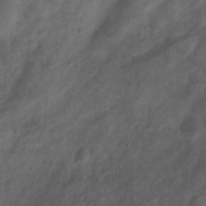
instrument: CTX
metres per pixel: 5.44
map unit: Nhu
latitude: 6.3845
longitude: -23.0836
